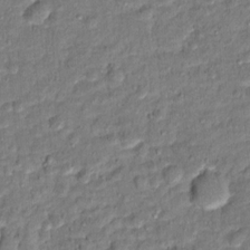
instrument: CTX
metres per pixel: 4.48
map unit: Hto
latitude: 12.2901
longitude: -37.9906
